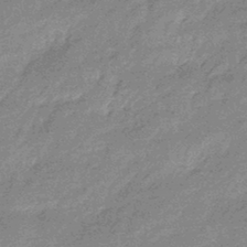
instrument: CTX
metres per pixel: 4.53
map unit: eHb
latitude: -44.1795
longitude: 88.6140
